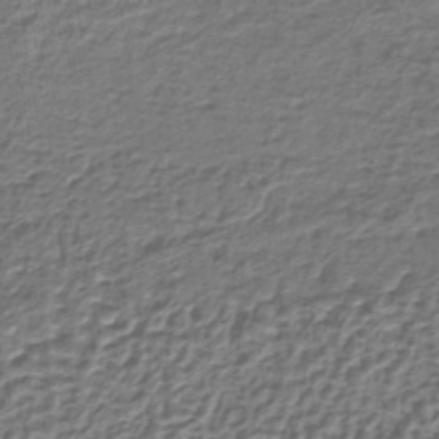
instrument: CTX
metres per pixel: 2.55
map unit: lHb
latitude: -36.5951
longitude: 59.2564
